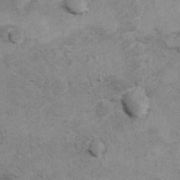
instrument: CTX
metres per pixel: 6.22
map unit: Ht
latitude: 9.7828
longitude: -36.8947
